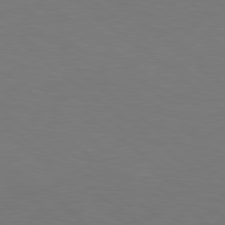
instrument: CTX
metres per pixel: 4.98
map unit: lApd
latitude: 78.7624
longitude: -177.0836
